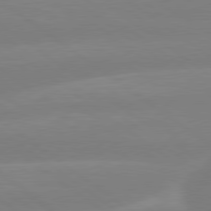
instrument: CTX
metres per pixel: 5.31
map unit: lApd
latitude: 79.4049
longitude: -148.8191
